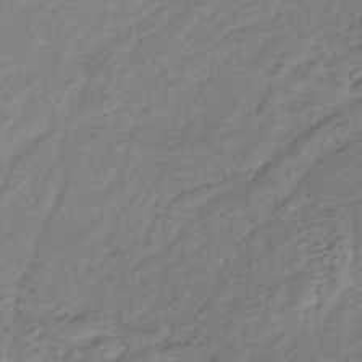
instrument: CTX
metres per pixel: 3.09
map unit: lHb
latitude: -41.2943
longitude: 70.1606
